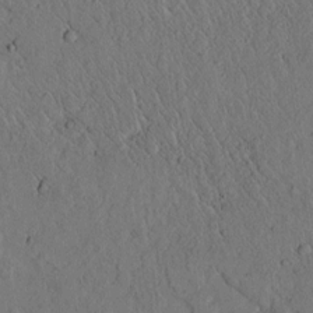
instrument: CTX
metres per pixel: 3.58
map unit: lAvf
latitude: 4.7624
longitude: 159.2942
